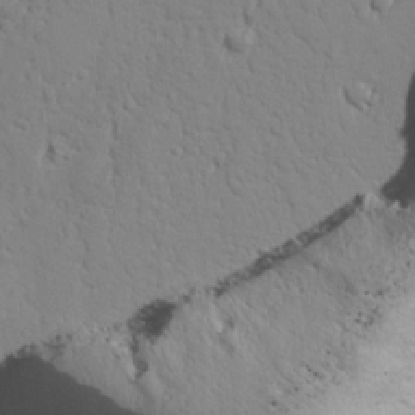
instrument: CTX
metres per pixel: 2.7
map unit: lAvf
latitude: 25.9150
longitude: -110.1200
